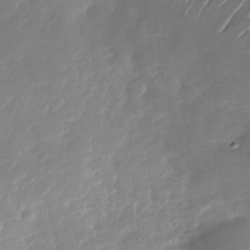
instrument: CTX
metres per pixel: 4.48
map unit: Nhu
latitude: -28.2551
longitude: -74.0255
